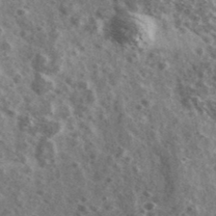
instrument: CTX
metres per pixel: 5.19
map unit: Ave
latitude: 38.5924
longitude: -108.2711
